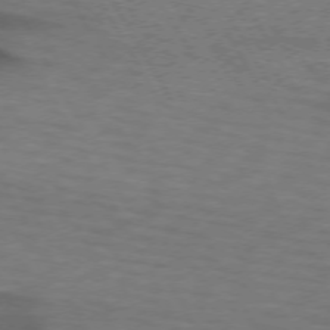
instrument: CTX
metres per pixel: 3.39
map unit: lApd
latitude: 71.8394
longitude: -55.9906
